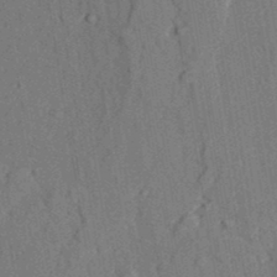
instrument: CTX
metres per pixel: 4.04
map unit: lAvf
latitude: 27.2726
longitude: -109.7071
